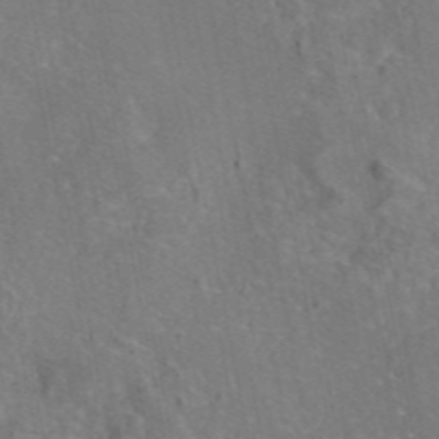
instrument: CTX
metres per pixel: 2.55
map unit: eAb
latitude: 45.8961
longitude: 107.8234
